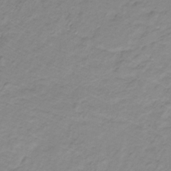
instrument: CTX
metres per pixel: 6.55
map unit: lHb
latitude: -31.6344
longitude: 65.8423
